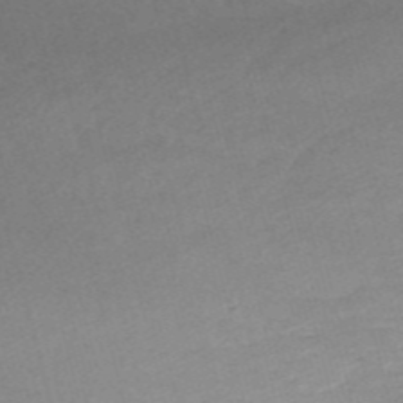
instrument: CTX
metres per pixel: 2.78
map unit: HNb
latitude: -54.4251
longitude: -35.7449
